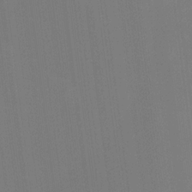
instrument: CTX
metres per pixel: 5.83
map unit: Nhu
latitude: -8.5196
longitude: -85.0836
